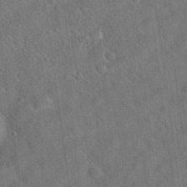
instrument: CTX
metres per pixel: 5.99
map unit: Hto
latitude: 19.9528
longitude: -53.3293
